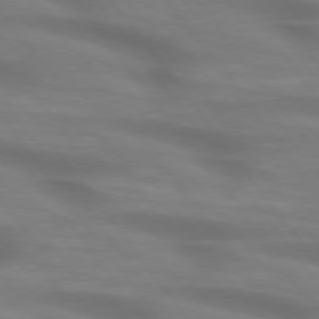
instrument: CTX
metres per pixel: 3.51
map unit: lApd
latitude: 74.9892
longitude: -59.9717
